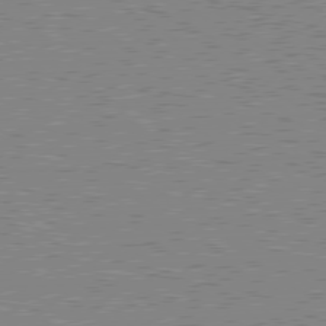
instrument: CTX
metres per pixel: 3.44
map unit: Hpe
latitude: 78.5546
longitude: -143.4993
